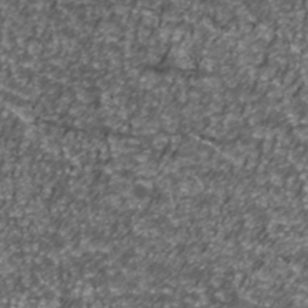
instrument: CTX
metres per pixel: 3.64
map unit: Ave
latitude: 42.0444
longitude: -114.1955
